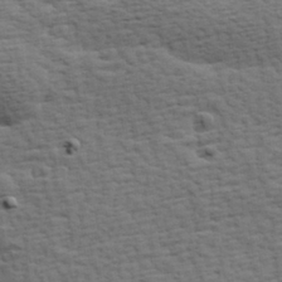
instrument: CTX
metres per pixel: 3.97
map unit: Hve
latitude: 23.9906
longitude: -97.5560
